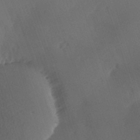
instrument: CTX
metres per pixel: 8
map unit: Hve
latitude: 14.2523
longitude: -90.8380
